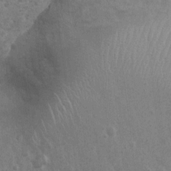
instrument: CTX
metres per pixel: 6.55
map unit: Nhu
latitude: 2.4979
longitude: -16.4034
